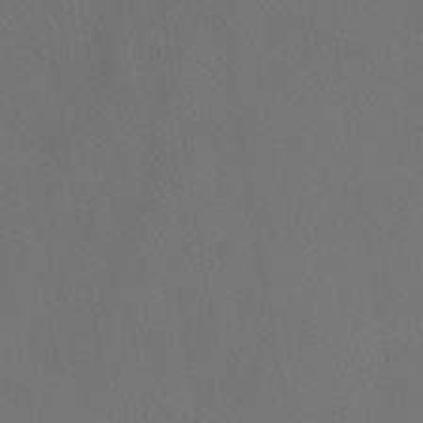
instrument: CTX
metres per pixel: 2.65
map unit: HNb
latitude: -44.2362
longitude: -41.3670
